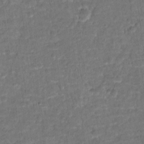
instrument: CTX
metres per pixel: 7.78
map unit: Hto
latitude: 15.9339
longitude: -37.0270
